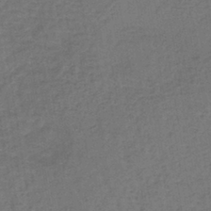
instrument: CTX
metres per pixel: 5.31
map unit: lHb
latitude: -39.2754
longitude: 63.3509
